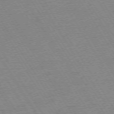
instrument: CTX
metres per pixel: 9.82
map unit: Ap
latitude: -73.4832
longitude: -71.8394
